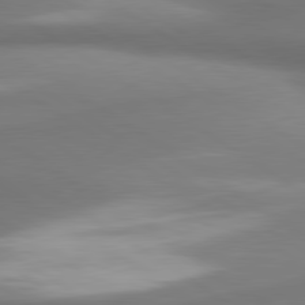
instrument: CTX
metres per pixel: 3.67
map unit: lApd
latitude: 80.1200
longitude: 179.9178
